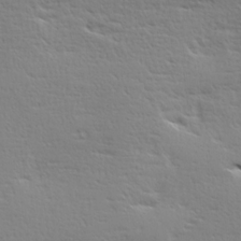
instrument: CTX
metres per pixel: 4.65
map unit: Ave
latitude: 17.2915
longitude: -138.4790
